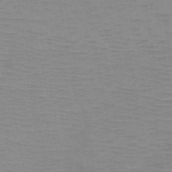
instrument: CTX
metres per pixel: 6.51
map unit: HNb
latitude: -47.1620
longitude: -40.9135
